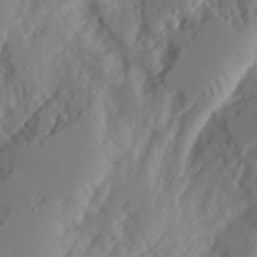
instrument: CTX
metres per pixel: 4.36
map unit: Aa
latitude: 24.0822
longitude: -131.2915
